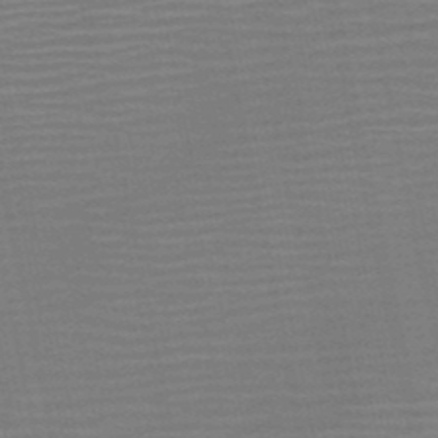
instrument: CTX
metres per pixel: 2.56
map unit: HNb
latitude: -51.9178
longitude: -47.4616
